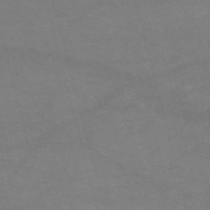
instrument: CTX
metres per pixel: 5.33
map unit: HNb
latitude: -55.5210
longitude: -40.3467
